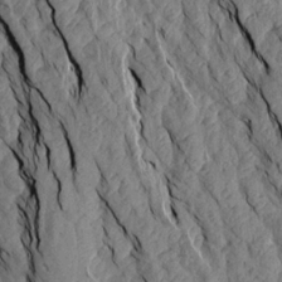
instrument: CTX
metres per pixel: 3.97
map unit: Aa
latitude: 18.1577
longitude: -145.6316
